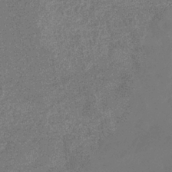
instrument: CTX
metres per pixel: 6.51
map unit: eHb
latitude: -35.0108
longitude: 78.4818
